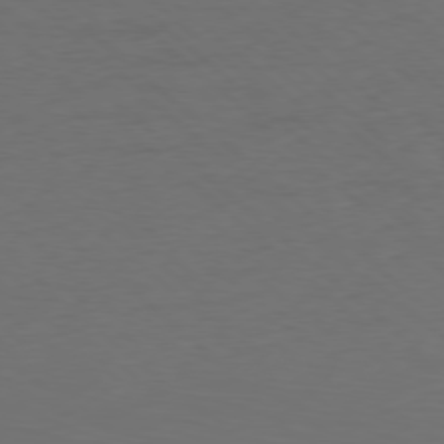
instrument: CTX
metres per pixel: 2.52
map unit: Ap
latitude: -78.5573
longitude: -70.1389
